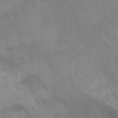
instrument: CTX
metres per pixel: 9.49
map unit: Hto
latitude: 6.2711
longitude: -37.5182
